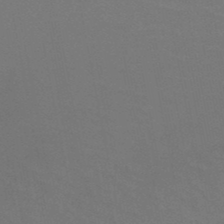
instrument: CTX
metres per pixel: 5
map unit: HNb
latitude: -48.9353
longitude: -48.5168
